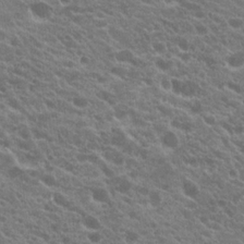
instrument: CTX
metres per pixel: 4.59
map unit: Hto
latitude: 20.0255
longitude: -34.6679
